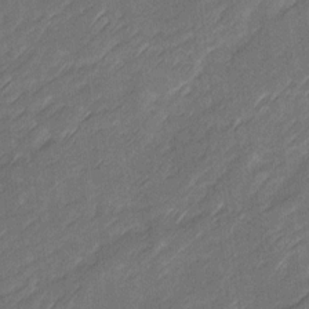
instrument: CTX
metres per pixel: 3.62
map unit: Ave
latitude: 16.3845
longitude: -136.2523
